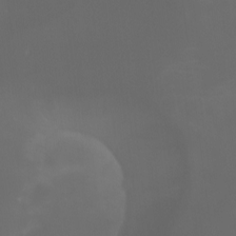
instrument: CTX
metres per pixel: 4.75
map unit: Aa
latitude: -7.0108
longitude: -73.0081
